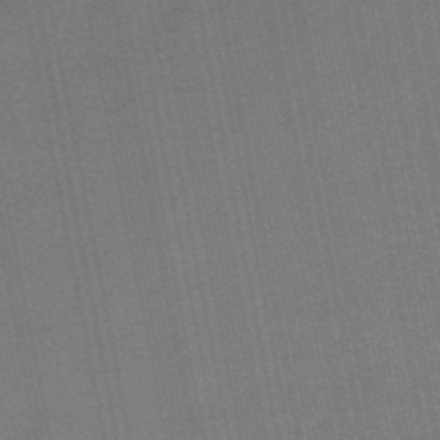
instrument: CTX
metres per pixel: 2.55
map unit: lHb
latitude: -49.2565
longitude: 68.8219
